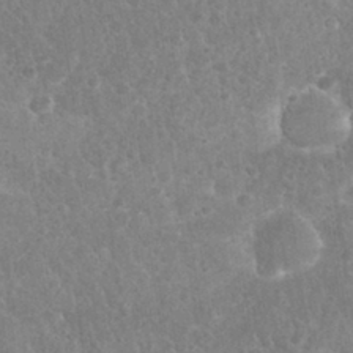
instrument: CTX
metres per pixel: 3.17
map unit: Nhu
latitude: 28.0633
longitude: -64.0444
